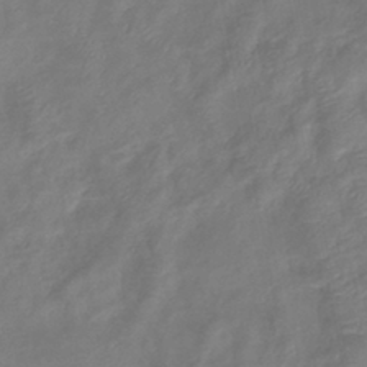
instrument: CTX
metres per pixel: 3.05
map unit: eHb
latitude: -38.5574
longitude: 76.7652
